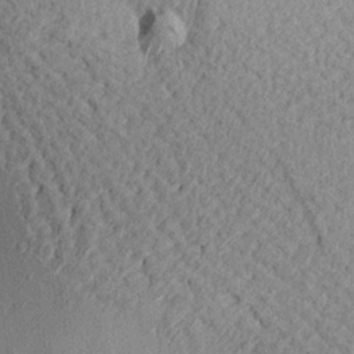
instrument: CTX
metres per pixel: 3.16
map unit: Aa
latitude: 19.9150
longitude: -145.6316
